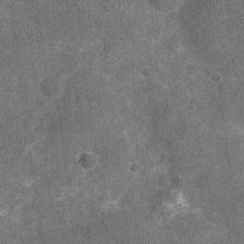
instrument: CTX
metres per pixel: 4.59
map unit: Nhu
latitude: -17.9745
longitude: -56.2900
